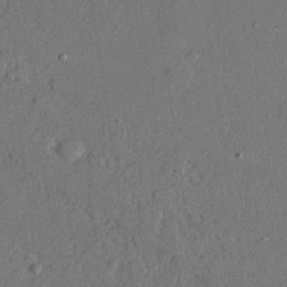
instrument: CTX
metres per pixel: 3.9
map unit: lHvf
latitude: 21.8206
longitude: 144.6141
